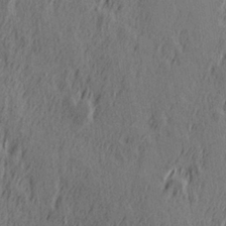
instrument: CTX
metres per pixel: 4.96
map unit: Hve
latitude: 25.8961
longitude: 146.0661
